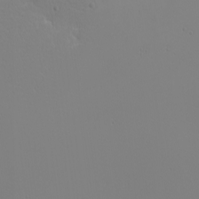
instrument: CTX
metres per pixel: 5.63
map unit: Nhu
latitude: -4.3873
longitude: -83.6127
